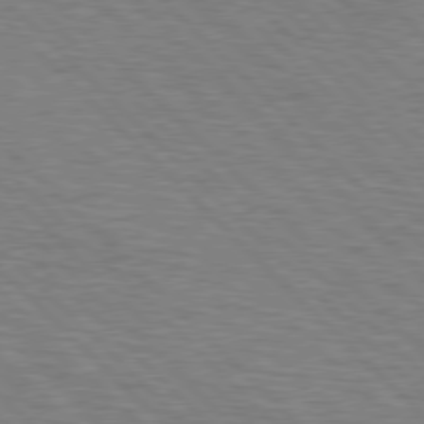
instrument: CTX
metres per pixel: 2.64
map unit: Hpe
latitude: 77.1970
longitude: -151.5938
